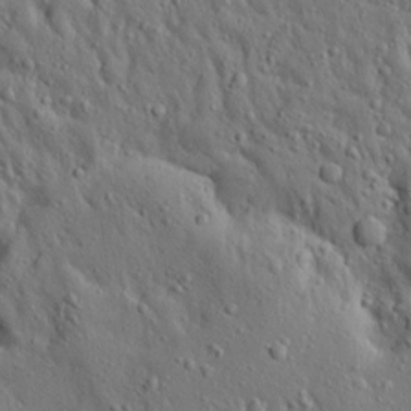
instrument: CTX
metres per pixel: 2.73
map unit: Ave
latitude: 17.6694
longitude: -141.2348
